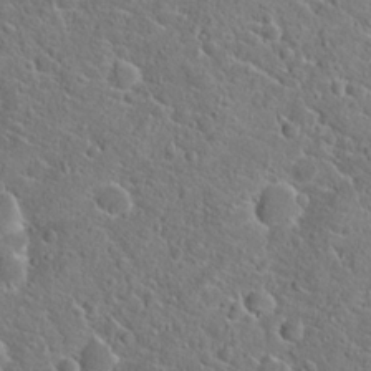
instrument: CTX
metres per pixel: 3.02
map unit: Hto
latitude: 20.8380
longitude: -44.7246
